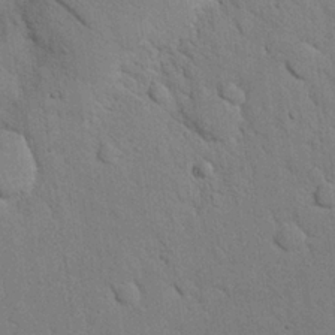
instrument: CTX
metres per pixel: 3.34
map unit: Nhu
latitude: 21.7450
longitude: -76.9513
